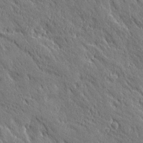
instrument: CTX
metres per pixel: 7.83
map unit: Ave
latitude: 20.2712
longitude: -136.0444
